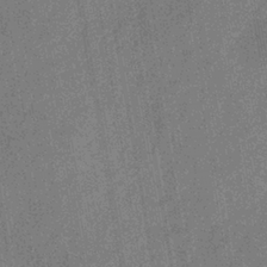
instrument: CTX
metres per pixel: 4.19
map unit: eHb
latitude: -34.7463
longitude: 80.6897
